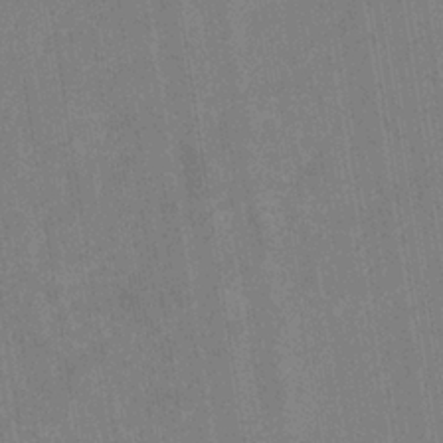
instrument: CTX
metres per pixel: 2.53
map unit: eHb
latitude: -35.1242
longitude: 73.9556
